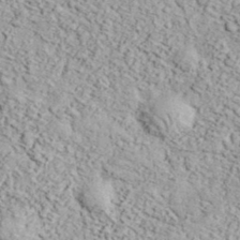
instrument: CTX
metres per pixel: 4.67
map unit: eHh
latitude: 37.7072
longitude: -80.7435
